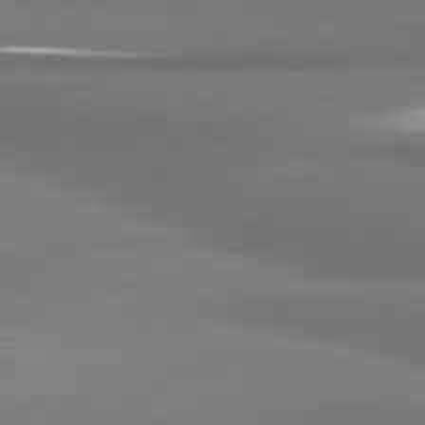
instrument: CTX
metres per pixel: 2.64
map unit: lApd
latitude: 80.9703
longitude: 176.1795
